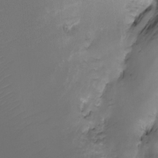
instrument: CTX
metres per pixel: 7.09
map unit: Nhu
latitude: -23.2187
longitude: -71.6127
